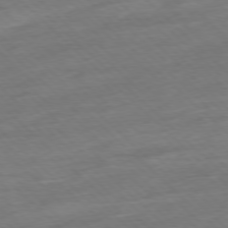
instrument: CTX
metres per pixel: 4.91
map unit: Ap
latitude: -77.6533
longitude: -98.2900
